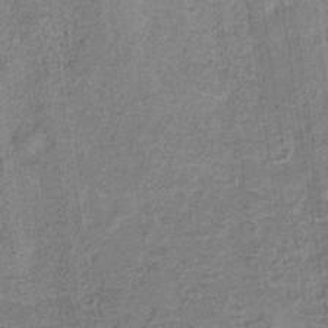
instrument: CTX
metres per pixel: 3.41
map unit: HNb
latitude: -32.3118
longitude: 57.9178
